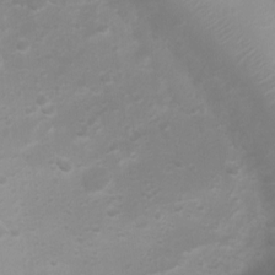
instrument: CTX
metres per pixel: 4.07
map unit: Ht
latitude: 3.6505
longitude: -23.0647
